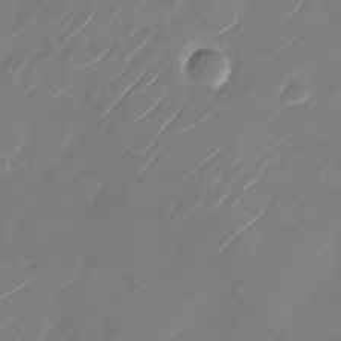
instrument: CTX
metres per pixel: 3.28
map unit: Nhu
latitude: -28.6330
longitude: -72.0444
